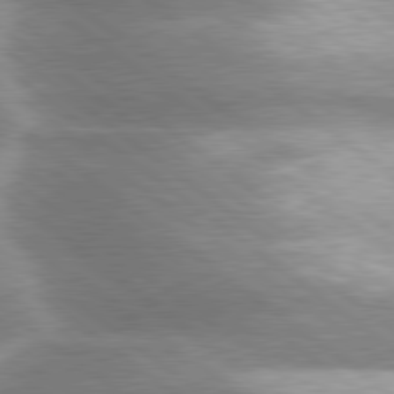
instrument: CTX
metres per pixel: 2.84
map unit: lApd
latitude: 80.0822
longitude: -118.9136
